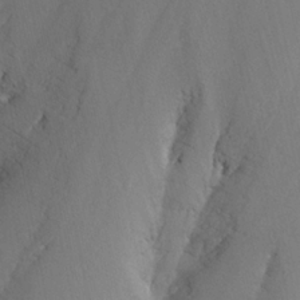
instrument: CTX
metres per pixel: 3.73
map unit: Nhu
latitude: -14.3118
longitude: -64.0444
